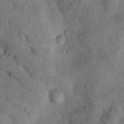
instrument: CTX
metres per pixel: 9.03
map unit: Nhu
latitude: 8.1578
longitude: -24.1199
